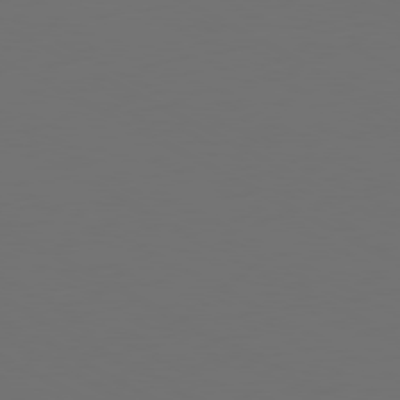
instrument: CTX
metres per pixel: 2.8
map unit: Ap
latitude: -80.5952
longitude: -59.4238
